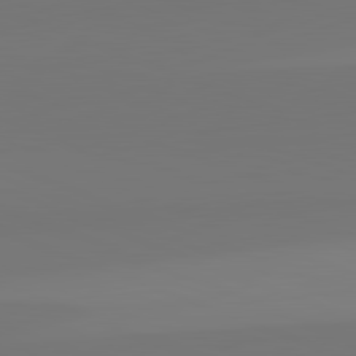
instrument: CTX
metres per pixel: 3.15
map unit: lApd
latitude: 82.6490
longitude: 155.5210
